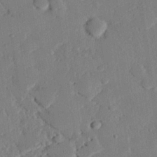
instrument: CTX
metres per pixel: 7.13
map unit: eHh
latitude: 25.8394
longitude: -81.2915
